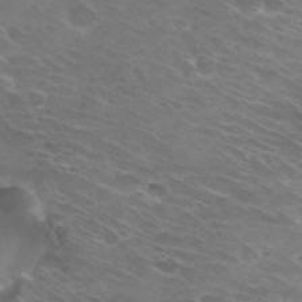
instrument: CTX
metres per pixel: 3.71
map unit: Hto
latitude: 32.4223
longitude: -44.0255
